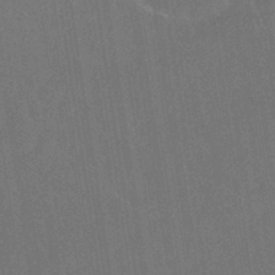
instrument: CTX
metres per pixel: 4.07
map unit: HNhu
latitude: -42.1227
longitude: 94.3117
